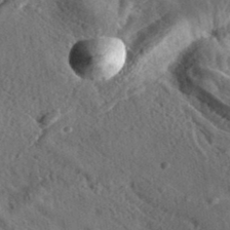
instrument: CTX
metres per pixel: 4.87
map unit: eHh
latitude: 36.4979
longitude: -79.9150
